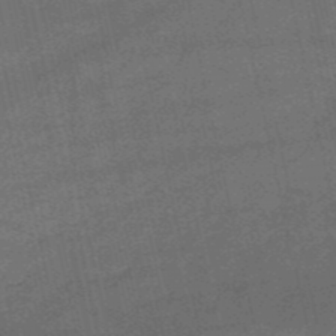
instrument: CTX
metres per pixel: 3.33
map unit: HNb
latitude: -52.3306
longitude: -40.8002
